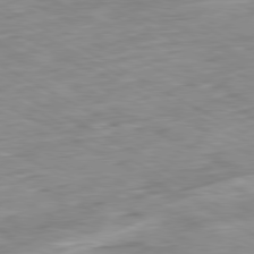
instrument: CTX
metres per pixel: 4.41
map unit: Ap
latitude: -80.5763
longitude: -81.0269
